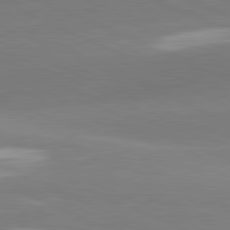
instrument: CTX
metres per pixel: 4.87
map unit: lApd
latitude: 81.5182
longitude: -155.8583
